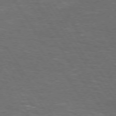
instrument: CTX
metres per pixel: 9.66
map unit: Hpe
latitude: 73.3671
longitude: -125.1592
